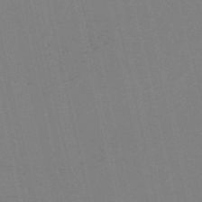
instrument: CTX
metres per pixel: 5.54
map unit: HNb
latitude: -54.6708
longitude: -41.3670
